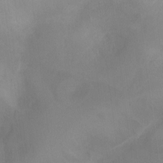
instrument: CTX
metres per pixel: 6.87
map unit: Ht
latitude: -16.8030
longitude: -44.9136
